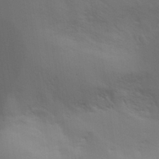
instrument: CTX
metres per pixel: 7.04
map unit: Aa
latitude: 29.9150
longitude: -144.5357
